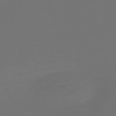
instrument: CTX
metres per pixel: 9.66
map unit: Nve
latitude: -58.6896
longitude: 56.5196
